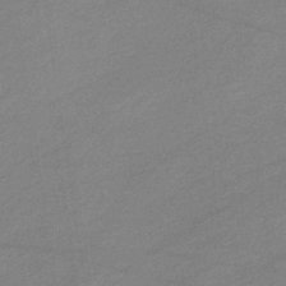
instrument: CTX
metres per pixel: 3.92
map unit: eHb
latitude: -36.9352
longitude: 75.7856
